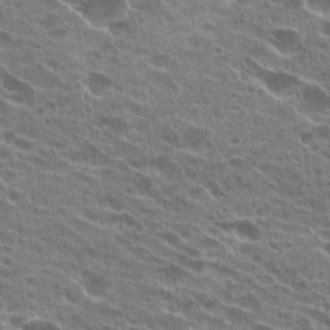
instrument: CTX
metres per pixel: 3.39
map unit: Hto
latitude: 24.4034
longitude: -42.1956
